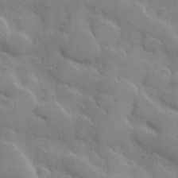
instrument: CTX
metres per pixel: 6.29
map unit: Hve
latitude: 31.1404
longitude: 151.0675
